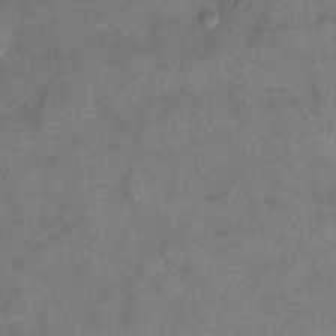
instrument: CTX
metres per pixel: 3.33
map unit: eHh
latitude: 14.1389
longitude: -65.1025
